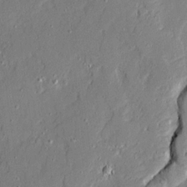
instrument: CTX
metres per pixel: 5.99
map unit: Ave
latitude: 20.9325
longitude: -128.9514
